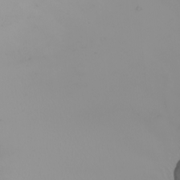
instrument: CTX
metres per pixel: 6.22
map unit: Nhu
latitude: -6.9352
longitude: -93.7449
